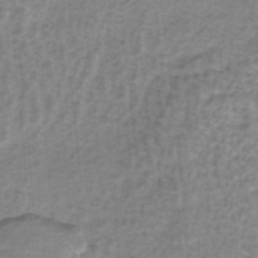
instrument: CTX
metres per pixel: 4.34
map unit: HNb
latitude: -34.0850
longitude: 60.1606
